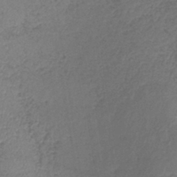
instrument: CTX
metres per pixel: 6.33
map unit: lHb
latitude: -39.1431
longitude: 73.5966
